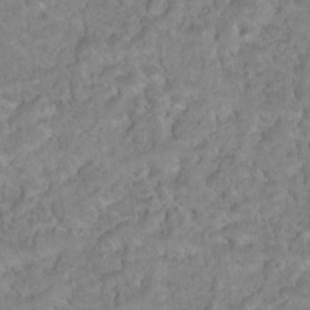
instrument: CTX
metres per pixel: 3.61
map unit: Nhu
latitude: 17.7261
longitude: -34.3656
